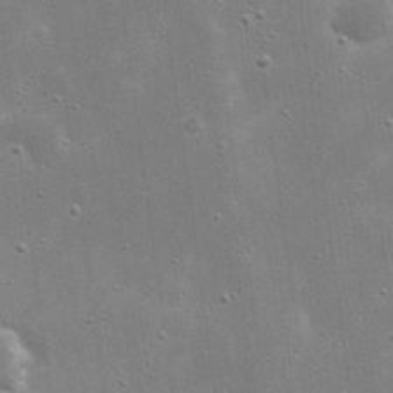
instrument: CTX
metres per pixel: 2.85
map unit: eHh
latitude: 21.1970
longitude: -67.0080
